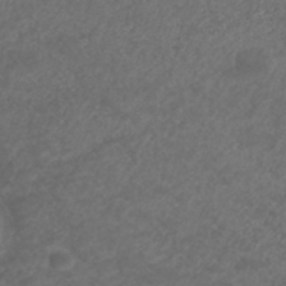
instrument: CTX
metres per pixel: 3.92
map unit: ANa
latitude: 38.8947
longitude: 24.2172
